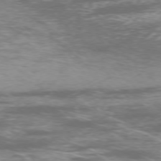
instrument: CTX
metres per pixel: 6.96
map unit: Ap
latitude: -75.9178
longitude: -67.8016
